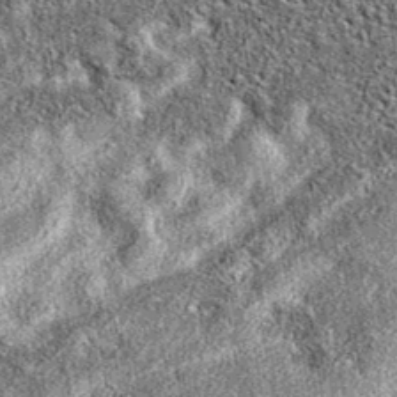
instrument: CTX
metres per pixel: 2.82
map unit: eAb
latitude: 36.6112
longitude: 105.9367
